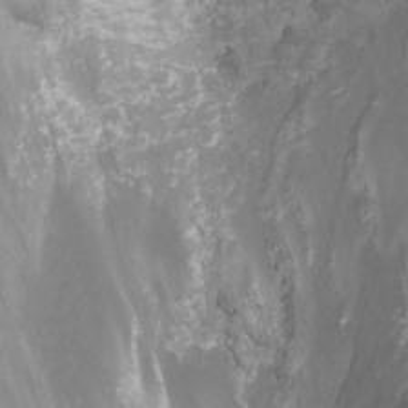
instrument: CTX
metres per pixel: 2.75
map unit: Nhu
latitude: -15.5966
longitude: -55.9150
